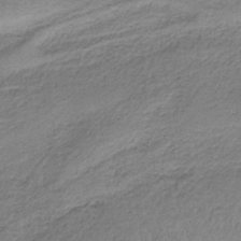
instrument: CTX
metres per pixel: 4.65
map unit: HNb
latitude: -34.3873
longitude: 58.8974
